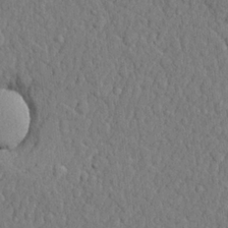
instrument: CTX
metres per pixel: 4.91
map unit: lHvf
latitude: 22.4223
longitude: 142.6518
